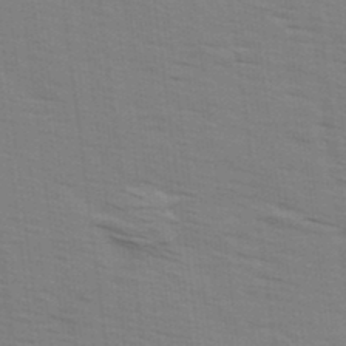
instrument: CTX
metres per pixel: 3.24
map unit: Ave
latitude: 14.6869
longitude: -102.6301
